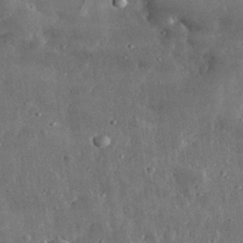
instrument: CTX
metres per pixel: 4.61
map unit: lHvf
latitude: 32.2900
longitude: -90.1767
